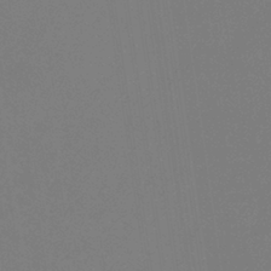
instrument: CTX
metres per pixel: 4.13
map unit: HNb
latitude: -37.2376
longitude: 54.6330
